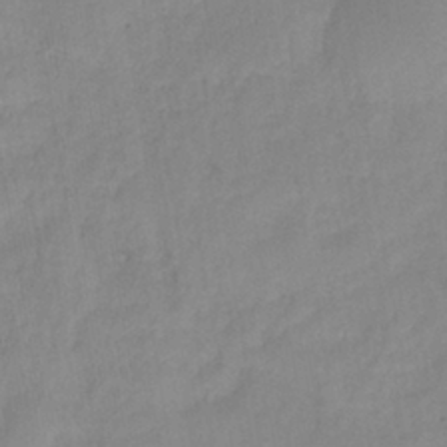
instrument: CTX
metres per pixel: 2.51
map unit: HNhu
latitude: -27.3887
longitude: 73.6722
